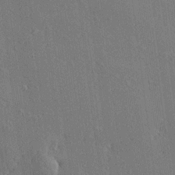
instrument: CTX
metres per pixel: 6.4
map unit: Ave
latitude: 18.3467
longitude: -140.3278
